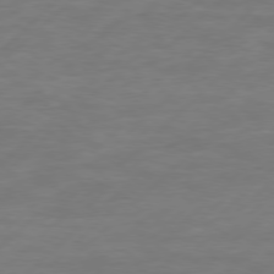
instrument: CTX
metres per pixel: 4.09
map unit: Hpe
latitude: 76.8002
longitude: -163.8584
